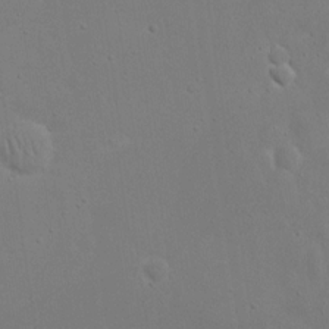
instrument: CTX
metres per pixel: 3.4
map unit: eHh
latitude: 18.1389
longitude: -71.6127
